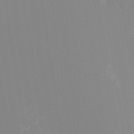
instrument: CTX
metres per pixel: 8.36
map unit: Ht
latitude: -8.5007
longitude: -31.2537
